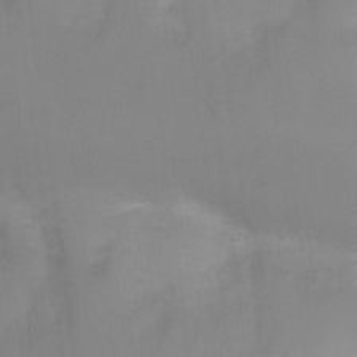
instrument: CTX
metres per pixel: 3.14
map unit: Ht
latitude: -8.1039
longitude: -24.2522
